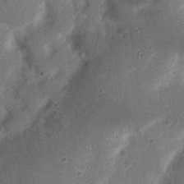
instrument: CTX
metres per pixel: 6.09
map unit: Nhu
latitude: 21.6505
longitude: -71.4804
